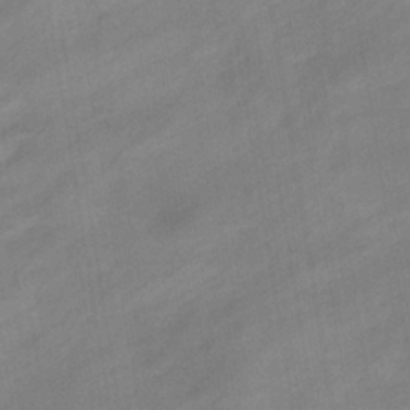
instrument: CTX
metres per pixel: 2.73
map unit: eHb
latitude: -37.2565
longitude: 79.5588
